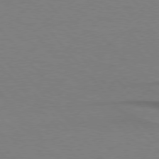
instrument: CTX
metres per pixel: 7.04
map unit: lApd
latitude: 76.5545
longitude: -86.3467
